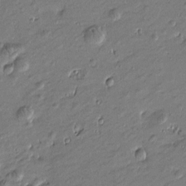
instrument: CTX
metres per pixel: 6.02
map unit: Htu
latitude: -6.9730
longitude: 177.0109
